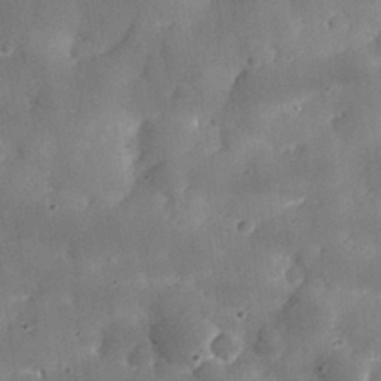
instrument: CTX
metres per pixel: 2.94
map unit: eHh
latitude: 29.4237
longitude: -73.7450
